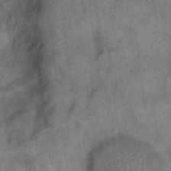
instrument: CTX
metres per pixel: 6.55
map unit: eHh
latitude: 14.0444
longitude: -65.1403
